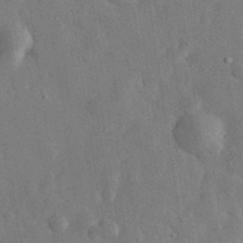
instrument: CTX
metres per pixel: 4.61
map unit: eHh
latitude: 31.8017
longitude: -77.8961
